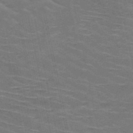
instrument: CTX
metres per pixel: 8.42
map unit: HNb
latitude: -53.3698
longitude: -45.2159
